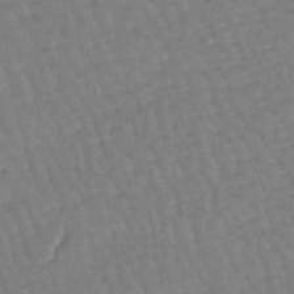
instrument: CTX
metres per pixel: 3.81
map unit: eHb
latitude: -45.8989
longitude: 80.6330
